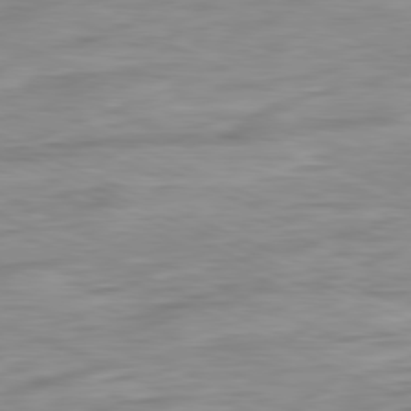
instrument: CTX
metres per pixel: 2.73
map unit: Ap
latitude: -81.2376
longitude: -81.7450
